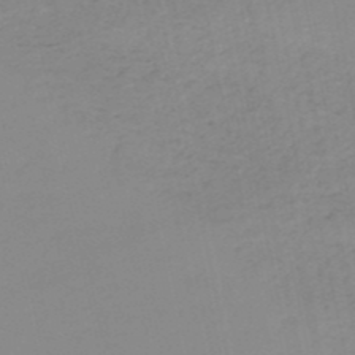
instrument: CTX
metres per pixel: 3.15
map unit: HNb
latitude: -51.1809
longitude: -50.6490
